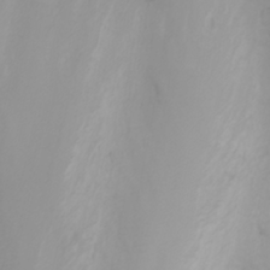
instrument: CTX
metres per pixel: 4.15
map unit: Nhu
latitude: -4.6707
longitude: -74.3467
